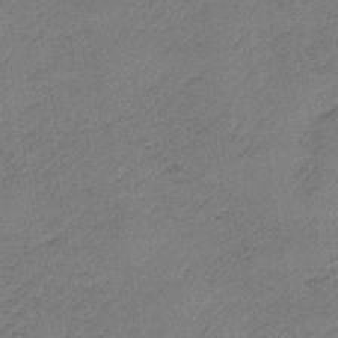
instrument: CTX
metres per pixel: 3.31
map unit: HNb
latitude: -34.0283
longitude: 62.5762
